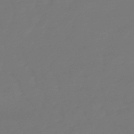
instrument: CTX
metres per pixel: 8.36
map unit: lHb
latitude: -49.5588
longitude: 78.7085
